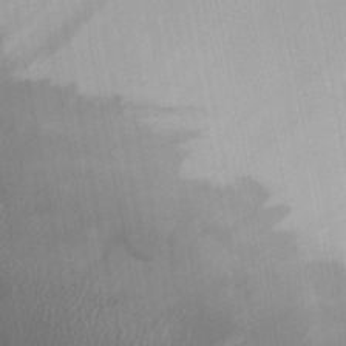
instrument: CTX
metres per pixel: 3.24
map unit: Aa
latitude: 31.5938
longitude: -140.6490
